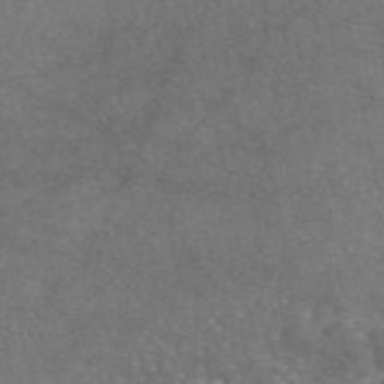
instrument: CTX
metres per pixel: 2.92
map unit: eAb
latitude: 46.6680
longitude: 110.7652
